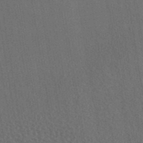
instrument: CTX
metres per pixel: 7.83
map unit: eAb
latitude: 43.1592
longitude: 106.4440
